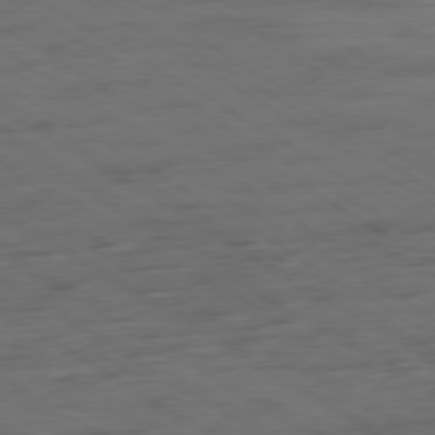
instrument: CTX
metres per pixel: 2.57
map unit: Ap
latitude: -79.8611
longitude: -52.2901
